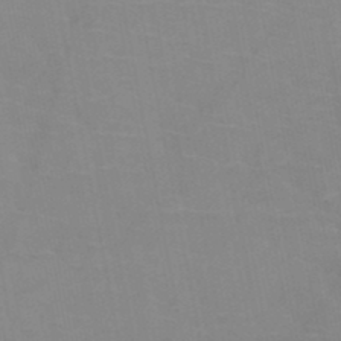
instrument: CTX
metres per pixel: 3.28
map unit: HNb
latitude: -47.4643
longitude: -47.4427
